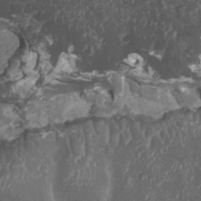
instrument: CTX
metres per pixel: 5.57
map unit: HNhu
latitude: 2.5168
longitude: 3.5021
